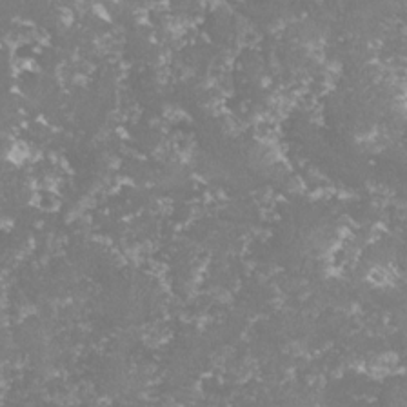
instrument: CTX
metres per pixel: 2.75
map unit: lHvf
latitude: -15.1809
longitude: -98.7435
